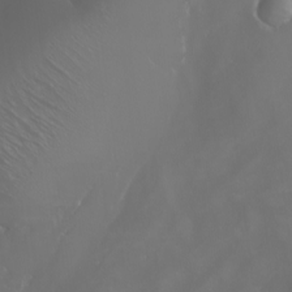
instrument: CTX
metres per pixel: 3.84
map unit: Nhu
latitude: -6.2361
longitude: -91.2159
